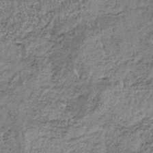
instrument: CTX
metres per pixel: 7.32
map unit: lHb
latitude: -38.1983
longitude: 65.1054
